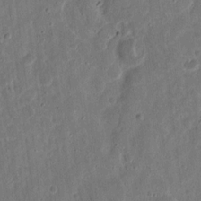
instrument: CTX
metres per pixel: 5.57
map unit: eHh
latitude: 11.7072
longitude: -73.4805
